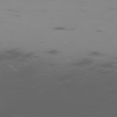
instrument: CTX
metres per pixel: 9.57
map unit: Ap
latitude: -75.9745
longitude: -67.5182
